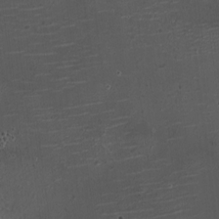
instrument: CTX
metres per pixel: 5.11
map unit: HNhu
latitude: 6.4601
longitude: 6.3117
